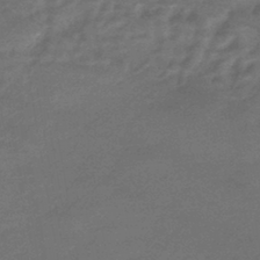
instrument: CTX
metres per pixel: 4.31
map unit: eHb
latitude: -42.9730
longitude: 84.7652
